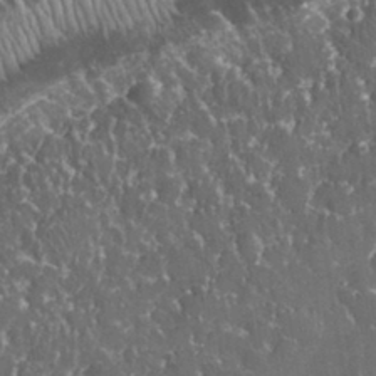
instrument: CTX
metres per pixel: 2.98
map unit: eHh
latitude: 33.0270
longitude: -62.5924
